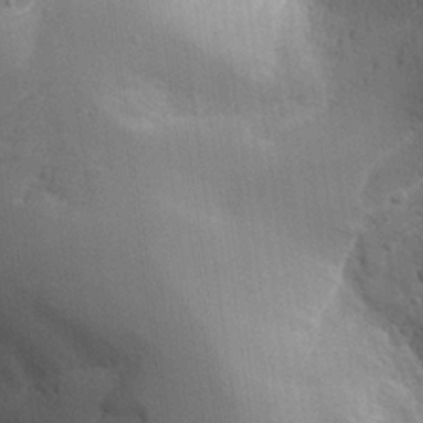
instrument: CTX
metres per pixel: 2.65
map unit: Aa
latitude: 25.4426
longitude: -127.8772
